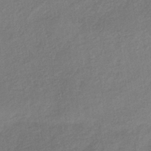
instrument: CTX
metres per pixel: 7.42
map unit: lHb
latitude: -34.4818
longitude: 65.2943
